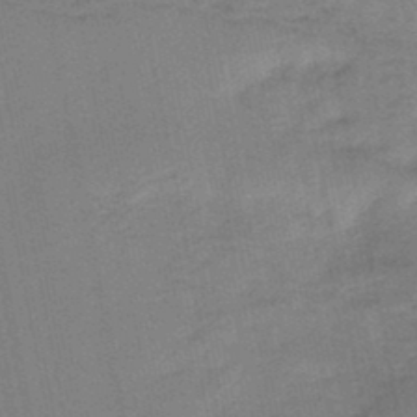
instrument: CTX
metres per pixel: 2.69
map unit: lHb
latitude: -47.3698
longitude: 69.6343
